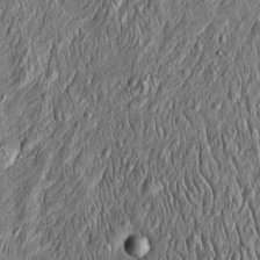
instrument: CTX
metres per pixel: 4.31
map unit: Htu
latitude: -4.1794
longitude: 157.8044
